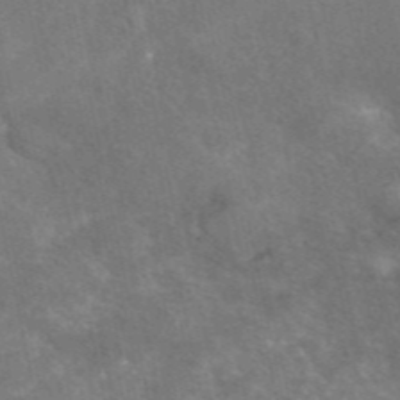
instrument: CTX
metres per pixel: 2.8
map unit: eAb
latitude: 46.4223
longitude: 115.7855
